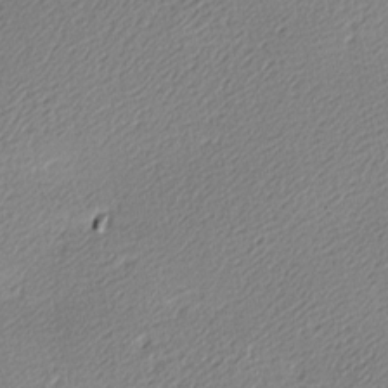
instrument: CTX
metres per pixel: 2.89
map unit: lAa
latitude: -10.1984
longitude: -126.6680
